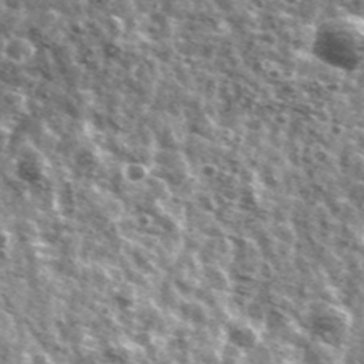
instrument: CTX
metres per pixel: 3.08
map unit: Ave
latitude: 41.3860
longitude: -106.2900
